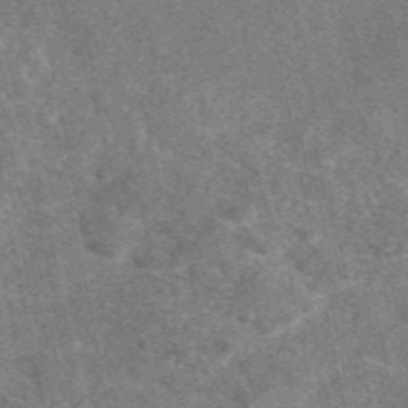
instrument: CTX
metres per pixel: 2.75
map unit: eAb
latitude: 48.0822
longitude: 109.5210
